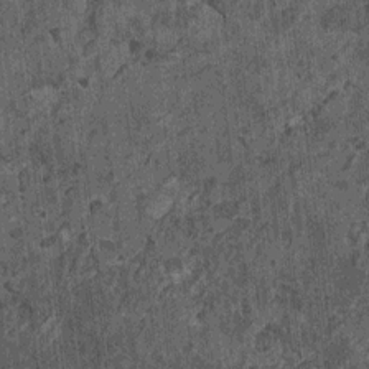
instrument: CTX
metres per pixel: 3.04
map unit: HNhu
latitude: 0.1011
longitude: 5.2565
